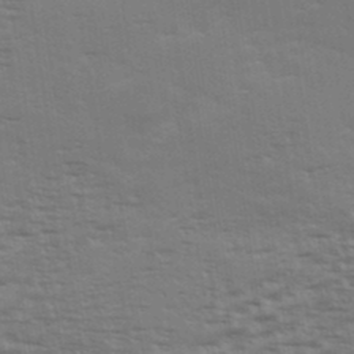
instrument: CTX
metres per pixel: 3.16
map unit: eHh
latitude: 36.1767
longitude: -133.4238
